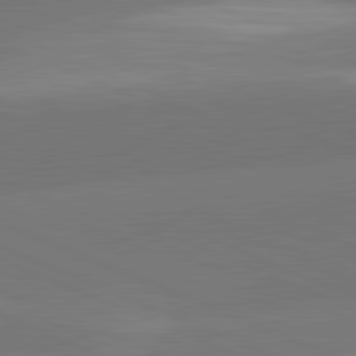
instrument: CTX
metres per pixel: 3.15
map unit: lApd
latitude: 82.0255
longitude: -155.5371
